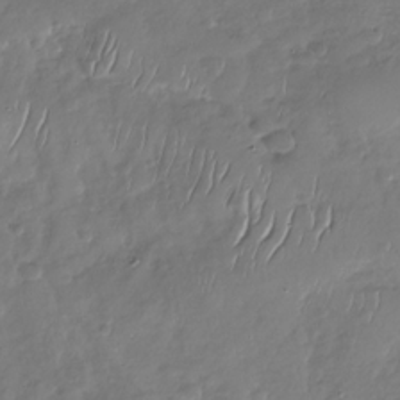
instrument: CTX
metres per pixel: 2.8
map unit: Nhu
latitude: -29.8800
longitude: -61.6883
